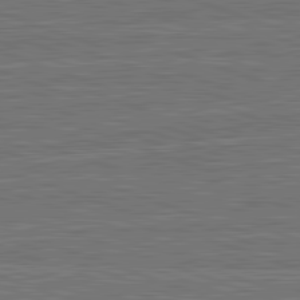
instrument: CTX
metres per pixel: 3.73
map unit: lApd
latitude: 82.8569
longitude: 174.9919
